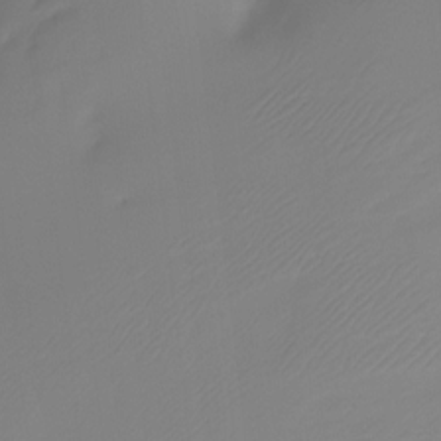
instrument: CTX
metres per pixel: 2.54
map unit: Ht
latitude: -12.7463
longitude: -49.6694
